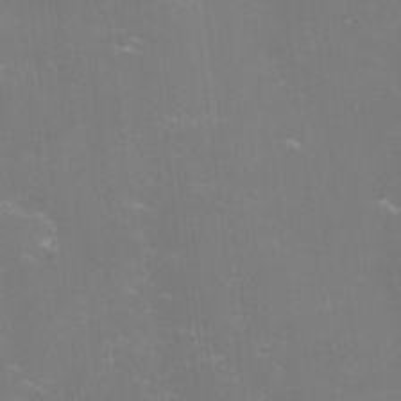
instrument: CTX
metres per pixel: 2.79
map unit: lHvf
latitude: -14.2929
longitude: -100.4412
